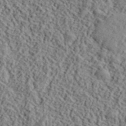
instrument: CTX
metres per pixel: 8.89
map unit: lHvf
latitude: 40.8569
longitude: -87.8583
